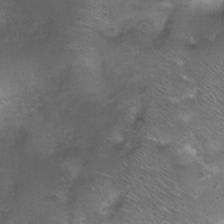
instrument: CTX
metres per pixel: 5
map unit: Nhu
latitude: 8.2145
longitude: -21.5560
